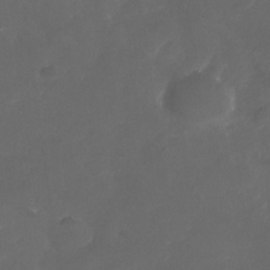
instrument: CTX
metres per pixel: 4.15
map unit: Nhu
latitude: -27.9556
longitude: -72.6680
